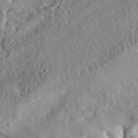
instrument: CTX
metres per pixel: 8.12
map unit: lHvf
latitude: 33.5182
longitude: -83.4426
